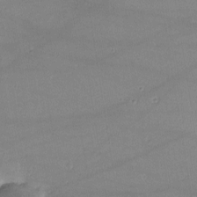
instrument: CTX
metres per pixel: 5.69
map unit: lHvf
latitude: -10.6896
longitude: -101.6316
